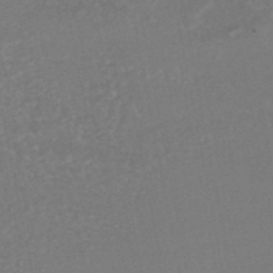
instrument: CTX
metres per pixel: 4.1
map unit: HNhu
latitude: -46.9352
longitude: 98.0850
